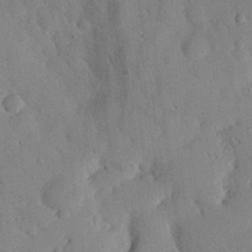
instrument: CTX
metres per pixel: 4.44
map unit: eHh
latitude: 27.1025
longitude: -80.5168
